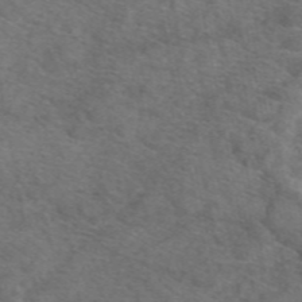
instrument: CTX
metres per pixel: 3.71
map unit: eAb
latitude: 49.5371
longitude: 111.4076
